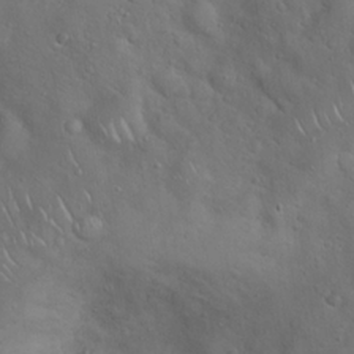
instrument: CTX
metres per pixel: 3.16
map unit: Hto
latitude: 18.0633
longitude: -53.2537
